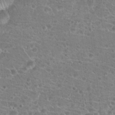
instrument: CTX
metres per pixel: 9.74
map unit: Hto
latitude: 19.7449
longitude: -42.0822
